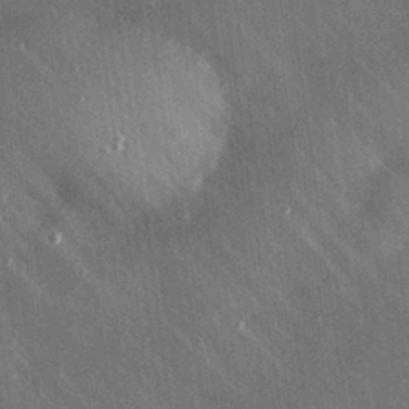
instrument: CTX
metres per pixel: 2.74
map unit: Hve
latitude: 25.8583
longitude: -90.2145
